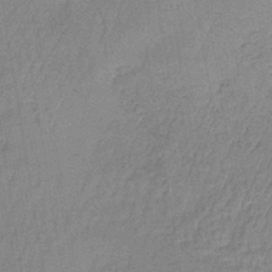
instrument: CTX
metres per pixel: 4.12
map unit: lHb
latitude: -38.6330
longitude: 61.6344
